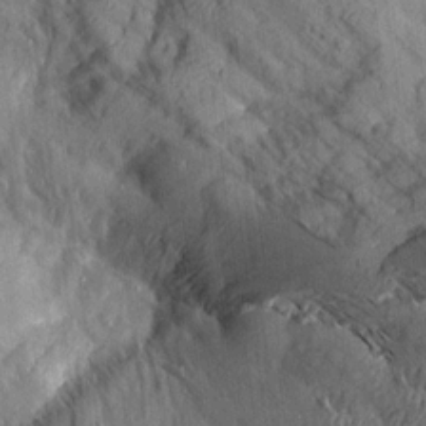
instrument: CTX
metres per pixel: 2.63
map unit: Aa
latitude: 14.7625
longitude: -146.6680
